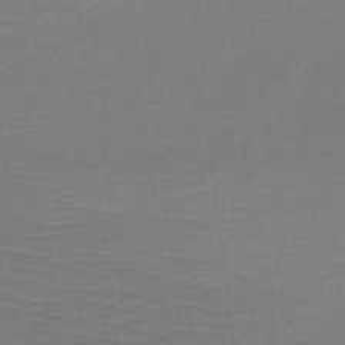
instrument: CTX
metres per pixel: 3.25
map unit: HNb
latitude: -49.4455
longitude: -45.4804
